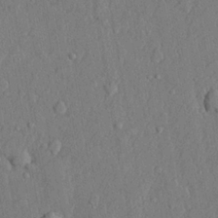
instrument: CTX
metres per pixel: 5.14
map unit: lHvf
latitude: 21.9339
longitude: 144.0472
